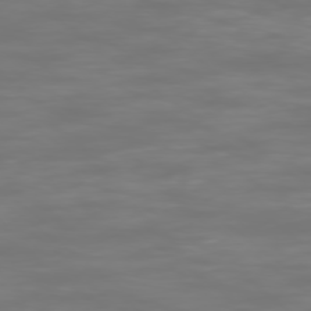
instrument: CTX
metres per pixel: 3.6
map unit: Ap
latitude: -78.5195
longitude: -94.3467
